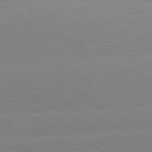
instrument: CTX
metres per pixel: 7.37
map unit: lApd
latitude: 80.6301
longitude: -154.2711
